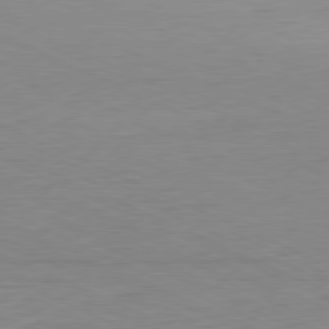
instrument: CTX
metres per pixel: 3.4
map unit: Ap
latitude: -81.1242
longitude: -59.8583
